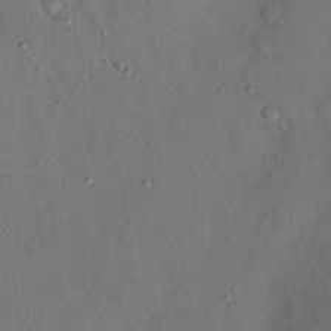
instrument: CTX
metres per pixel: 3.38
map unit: Nhu
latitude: 25.2725
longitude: -73.3482
